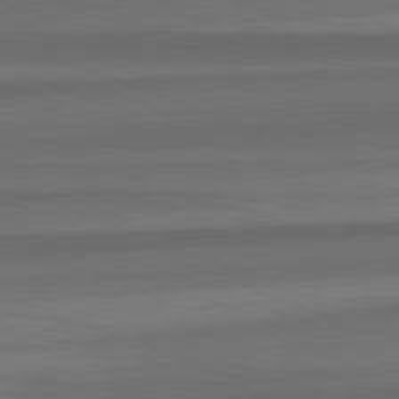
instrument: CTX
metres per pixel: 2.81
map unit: lApd
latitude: 82.6490
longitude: 176.8030
